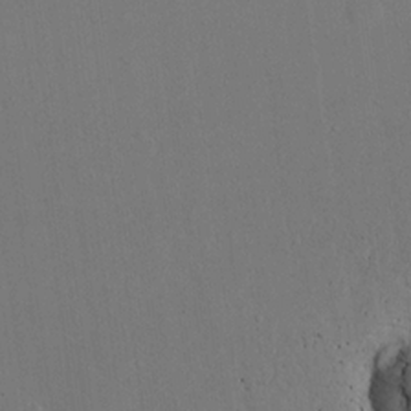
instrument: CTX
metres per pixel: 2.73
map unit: eHh
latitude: 17.3104
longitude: -67.2725
